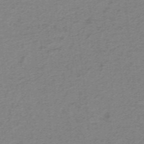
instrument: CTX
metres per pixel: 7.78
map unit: lHb
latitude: -40.3873
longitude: 54.2173
